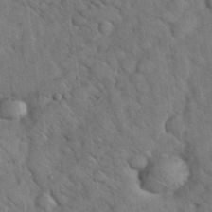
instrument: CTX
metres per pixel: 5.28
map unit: eHh
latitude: 37.1214
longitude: -67.0269
